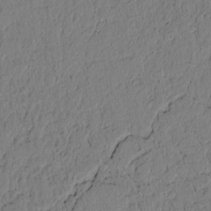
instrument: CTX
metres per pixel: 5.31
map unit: lAvf
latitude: 5.0458
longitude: 166.3495
